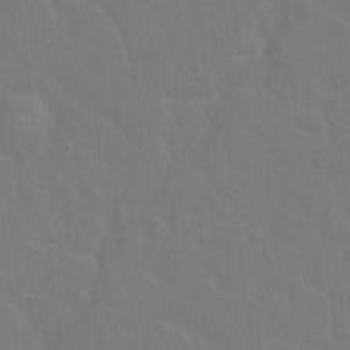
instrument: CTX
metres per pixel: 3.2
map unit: Hto
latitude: -2.8596
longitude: -35.1025
